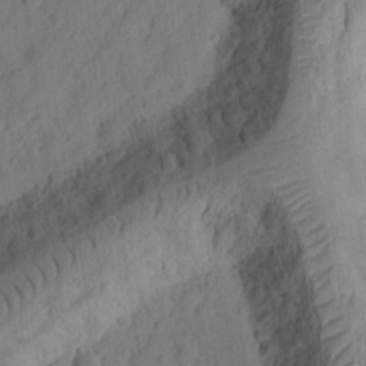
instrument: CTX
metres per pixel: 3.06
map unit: Ht
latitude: 10.2145
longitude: -74.4790
